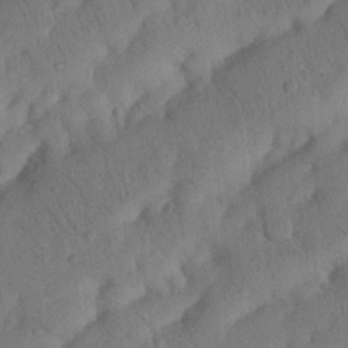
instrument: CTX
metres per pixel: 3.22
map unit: Nhu
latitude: 21.3671
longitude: -74.2712
